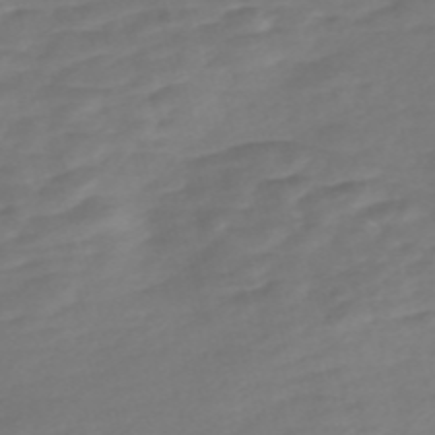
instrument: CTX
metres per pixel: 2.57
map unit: Nve
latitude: -58.2361
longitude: 57.5021
